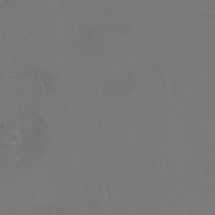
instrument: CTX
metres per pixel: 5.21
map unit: Hto
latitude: 3.0836
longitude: -32.7057
